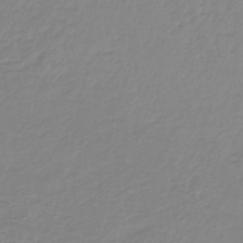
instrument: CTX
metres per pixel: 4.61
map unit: lHb
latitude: -44.2173
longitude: 62.3117
